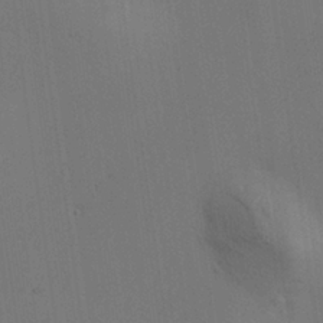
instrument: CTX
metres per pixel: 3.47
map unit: HNhu
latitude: 10.4601
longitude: 23.0676
